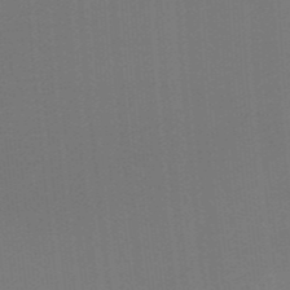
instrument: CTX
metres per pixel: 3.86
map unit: HNb
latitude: -44.5007
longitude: -43.2726
